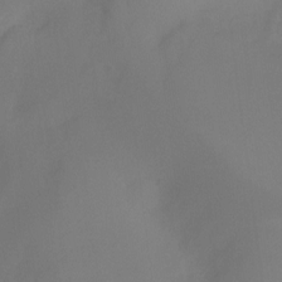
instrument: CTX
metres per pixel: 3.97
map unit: Ht
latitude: -16.5574
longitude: -50.4412
